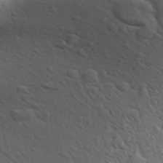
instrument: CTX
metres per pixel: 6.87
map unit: Aa
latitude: 27.1403
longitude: -144.4601
